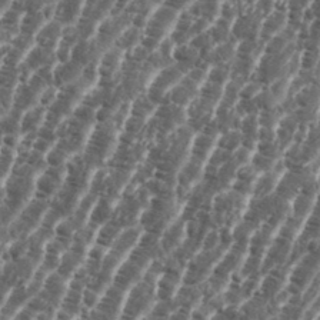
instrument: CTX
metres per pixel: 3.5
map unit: eHh
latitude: 36.5168
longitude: -136.6302
